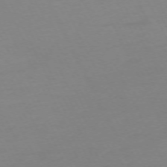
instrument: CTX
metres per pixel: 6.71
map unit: Ap
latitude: -73.7666
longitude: -70.2333
